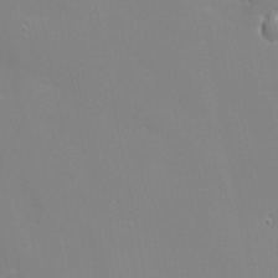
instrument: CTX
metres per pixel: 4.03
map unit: eHh
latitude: -2.9730
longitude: -81.1214
